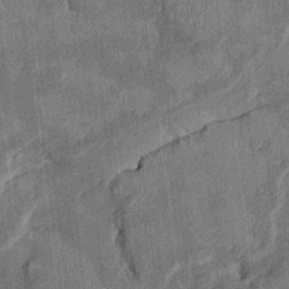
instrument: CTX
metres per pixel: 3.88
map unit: HNhu
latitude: 0.8191
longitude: -6.2145
